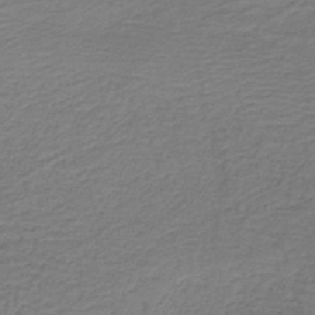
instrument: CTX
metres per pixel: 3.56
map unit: HNb
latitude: -42.1605
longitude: 50.5196
